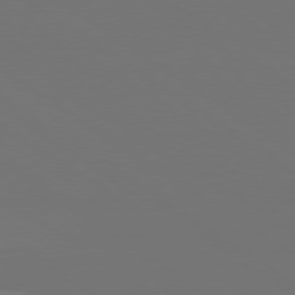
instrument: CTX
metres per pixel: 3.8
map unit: Ap
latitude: -79.4454
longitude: -93.2915
